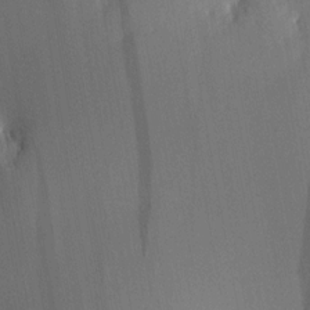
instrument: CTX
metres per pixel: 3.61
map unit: HNhu
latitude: 8.1767
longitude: 16.3496
